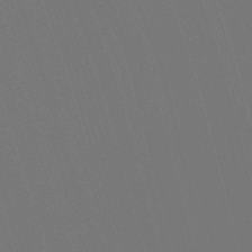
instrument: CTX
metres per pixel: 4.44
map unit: Ht
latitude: -5.0864
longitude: -27.0270
